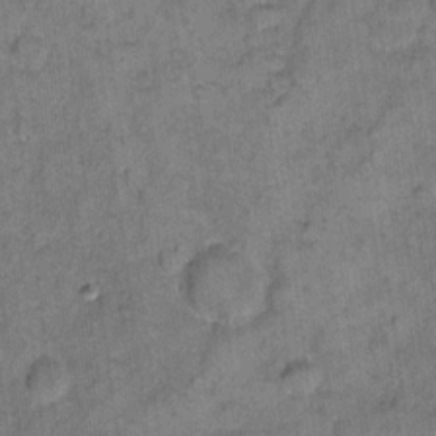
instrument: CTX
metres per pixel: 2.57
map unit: eHh
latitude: 11.2159
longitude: -63.8395
